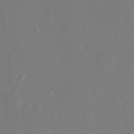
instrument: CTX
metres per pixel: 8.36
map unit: Ht
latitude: -11.7667
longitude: -23.4804
